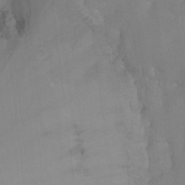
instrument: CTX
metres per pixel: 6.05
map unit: Ht
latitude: 0.3089
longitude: -38.4790
